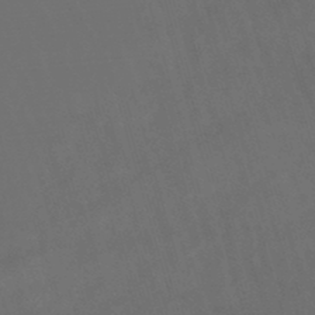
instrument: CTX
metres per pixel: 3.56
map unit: lHb
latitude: -47.3320
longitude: 63.1242
